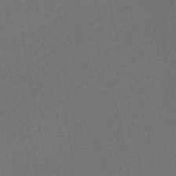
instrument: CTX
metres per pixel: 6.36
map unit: HNhu
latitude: -47.2754
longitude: 98.2739
